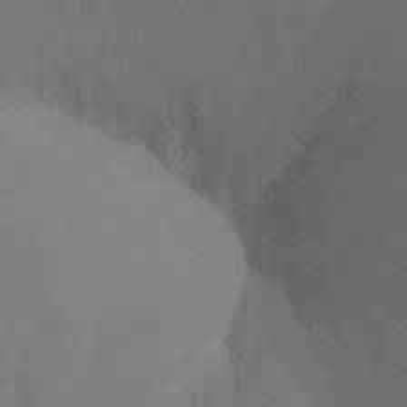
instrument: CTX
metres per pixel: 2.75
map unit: Htu
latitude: -7.4265
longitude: -32.6113
